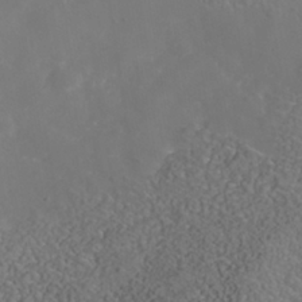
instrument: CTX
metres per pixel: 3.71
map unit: Nhe
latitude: -40.5763
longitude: -99.1781
